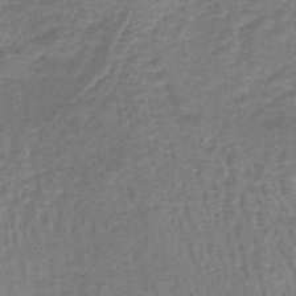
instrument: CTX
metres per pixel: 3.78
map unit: lHb
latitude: -39.6533
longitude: 59.9178
